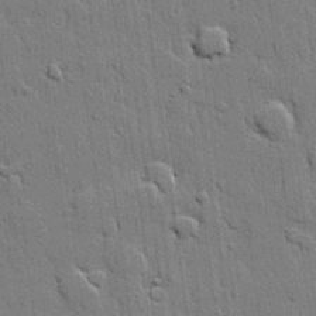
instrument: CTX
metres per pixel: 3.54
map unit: lHvf
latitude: 20.5735
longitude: 145.8800
